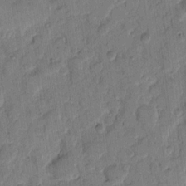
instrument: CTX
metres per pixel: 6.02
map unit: eHh
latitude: 11.1781
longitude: -65.8205
